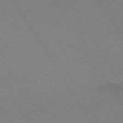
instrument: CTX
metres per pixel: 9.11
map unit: lApd
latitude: 72.7625
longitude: -57.7260
